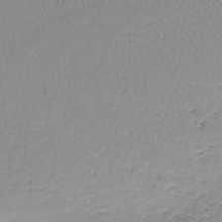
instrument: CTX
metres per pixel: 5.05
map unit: lHb
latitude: -44.2173
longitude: 58.4440
